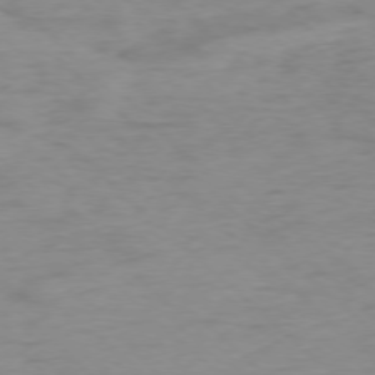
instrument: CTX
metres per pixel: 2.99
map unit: Ap
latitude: -76.7652
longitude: -77.1214
